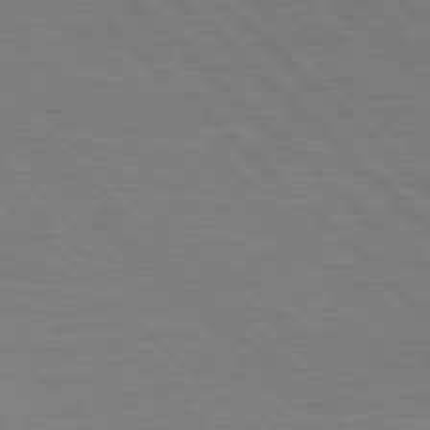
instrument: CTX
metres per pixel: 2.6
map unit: Hpe
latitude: 76.9513
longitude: -127.7450
